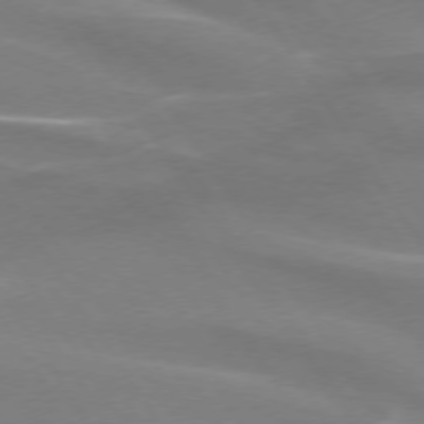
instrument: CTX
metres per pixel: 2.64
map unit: lApd
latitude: 74.0255
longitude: -61.3292
